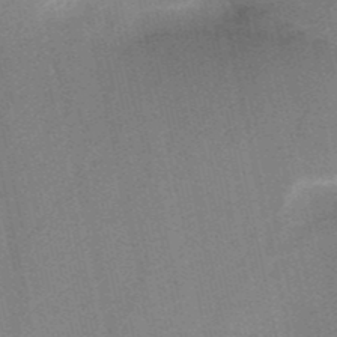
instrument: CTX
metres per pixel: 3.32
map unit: HNb
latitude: -52.2172
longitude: -46.6869
